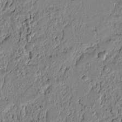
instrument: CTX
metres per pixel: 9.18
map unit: lAvf
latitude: 6.5735
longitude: 166.2173
